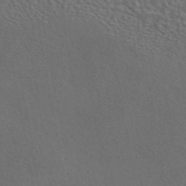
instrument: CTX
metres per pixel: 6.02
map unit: eAb
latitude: 43.8961
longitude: 111.5777
